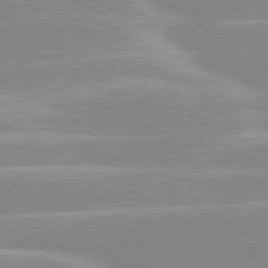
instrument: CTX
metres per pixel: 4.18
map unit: lApd
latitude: 80.3845
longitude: -124.7435
